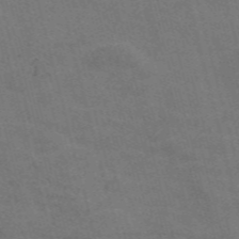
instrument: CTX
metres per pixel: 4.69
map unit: Nve
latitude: -57.7666
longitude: 51.7478
